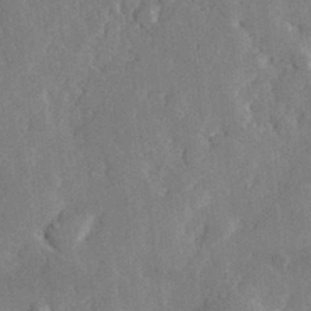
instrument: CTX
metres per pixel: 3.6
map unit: lHvf
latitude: 33.2159
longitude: -91.0081
